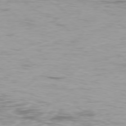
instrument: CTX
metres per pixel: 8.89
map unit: Ap
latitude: -77.7100
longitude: -80.4979
